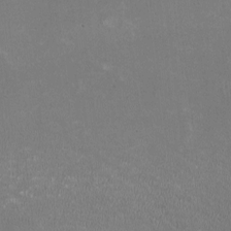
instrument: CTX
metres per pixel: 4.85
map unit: HNhu
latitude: -2.7463
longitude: -3.5371
